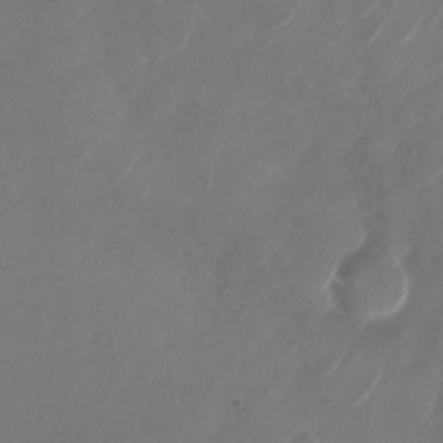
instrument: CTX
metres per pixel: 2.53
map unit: Nhu
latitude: -28.4440
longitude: -70.9702
